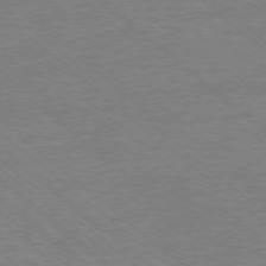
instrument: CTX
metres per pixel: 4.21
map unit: Ap
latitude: -77.8044
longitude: -83.8205
